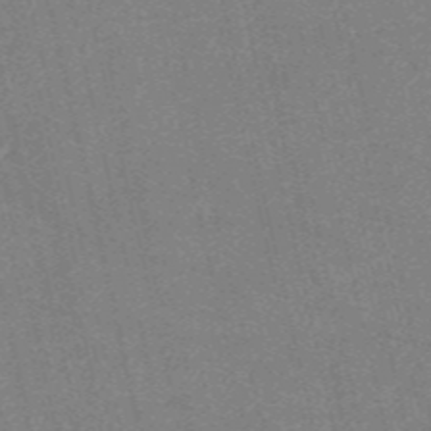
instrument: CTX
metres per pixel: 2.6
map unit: HNb
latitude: -54.5763
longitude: -40.1388
